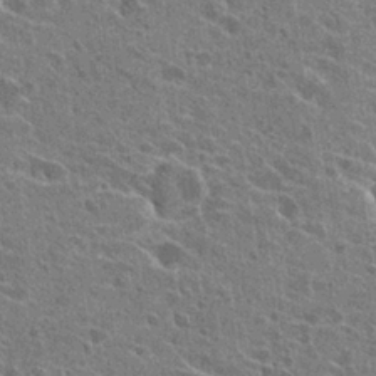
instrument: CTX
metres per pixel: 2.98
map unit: Hto
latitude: 24.4601
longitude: -39.8961
